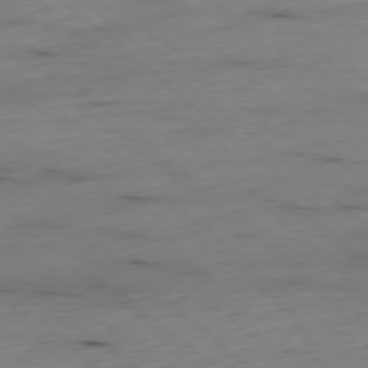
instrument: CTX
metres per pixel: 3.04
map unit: Ap
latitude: -78.1039
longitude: -89.7261
